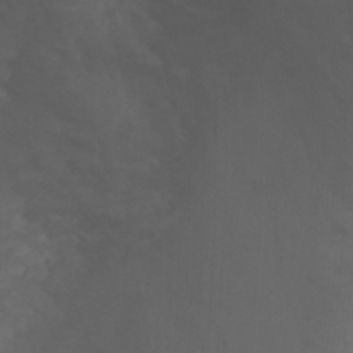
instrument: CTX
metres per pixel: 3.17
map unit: Nhu
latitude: -4.8597
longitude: -75.3860
